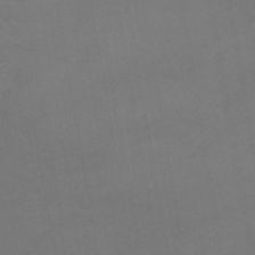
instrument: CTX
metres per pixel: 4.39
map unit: lHb
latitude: -45.7289
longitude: 66.6140
